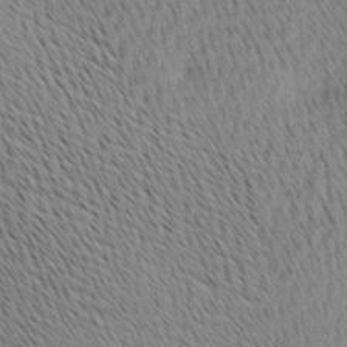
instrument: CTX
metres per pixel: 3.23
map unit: Ave
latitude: 10.7057
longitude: -107.4049
